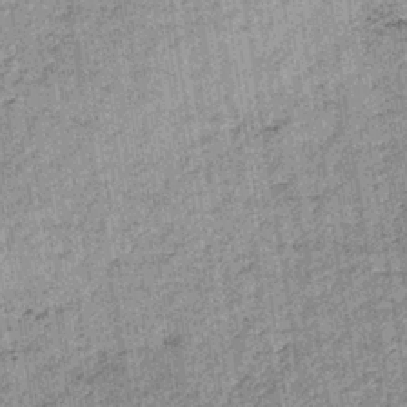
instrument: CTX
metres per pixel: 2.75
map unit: lHb
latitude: -36.6896
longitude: 64.0850
